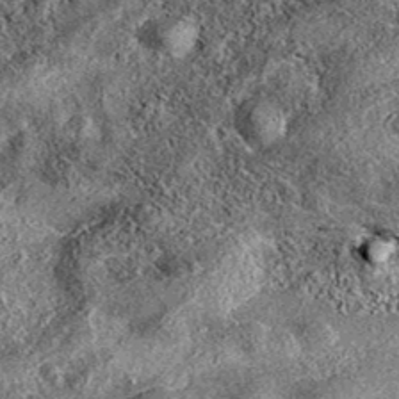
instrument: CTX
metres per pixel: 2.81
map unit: eAb
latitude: 36.8947
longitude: 111.7100
